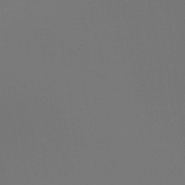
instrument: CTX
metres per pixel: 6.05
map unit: Htu
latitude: -13.1809
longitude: -71.7072
